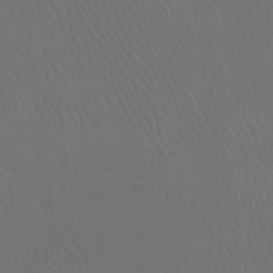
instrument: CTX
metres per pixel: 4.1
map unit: Ht
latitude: -7.2376
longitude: -32.1011
